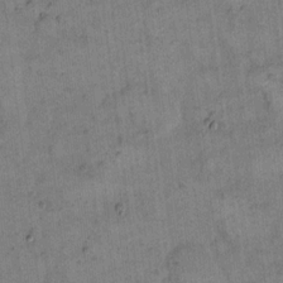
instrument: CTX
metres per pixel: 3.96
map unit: eHh
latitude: 14.6869
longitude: -66.4601
